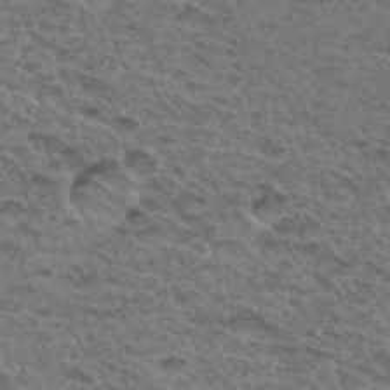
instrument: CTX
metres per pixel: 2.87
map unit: Hto
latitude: 32.2334
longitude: -47.8206
